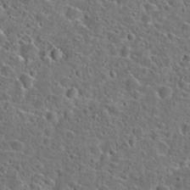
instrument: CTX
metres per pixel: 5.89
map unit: Hto
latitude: 23.7827
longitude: -46.2712
